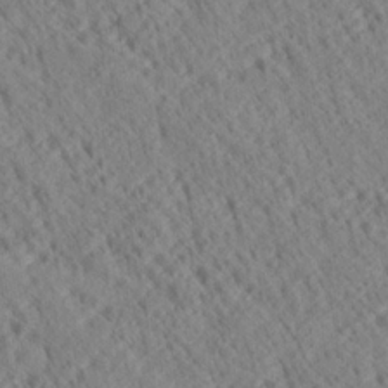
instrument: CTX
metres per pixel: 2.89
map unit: Ave
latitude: 21.1214
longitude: -140.0822
